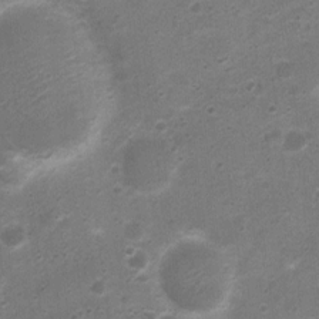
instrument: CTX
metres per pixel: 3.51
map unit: Nhu
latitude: 4.2333
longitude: -26.0633
